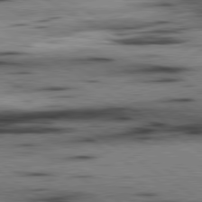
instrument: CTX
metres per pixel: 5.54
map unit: lApd
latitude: 80.4034
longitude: 159.5210
